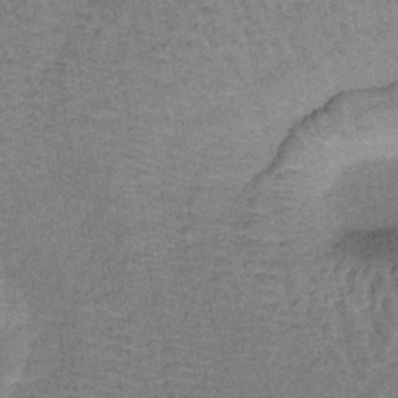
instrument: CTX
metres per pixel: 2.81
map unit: lHb
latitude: -40.5385
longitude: 57.4832
